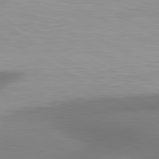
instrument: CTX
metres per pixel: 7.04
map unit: lApd
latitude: 80.8758
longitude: 175.1053
